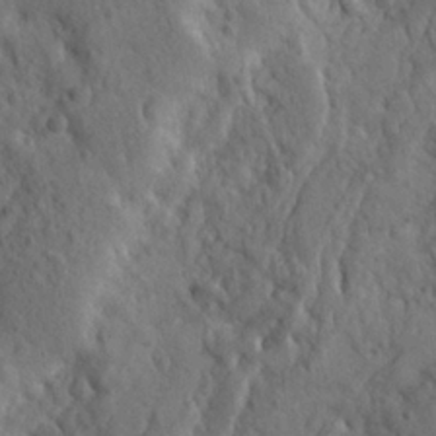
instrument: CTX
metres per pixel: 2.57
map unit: Ave
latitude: 23.2348
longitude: -134.9324
